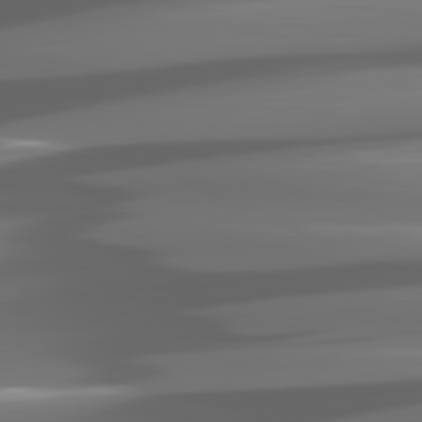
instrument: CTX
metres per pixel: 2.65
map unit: lApd
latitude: 81.1781
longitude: -141.7638
